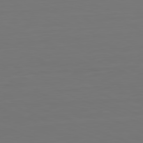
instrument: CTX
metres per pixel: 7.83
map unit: Hpe
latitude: -81.9745
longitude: 7.3698
